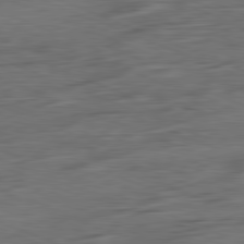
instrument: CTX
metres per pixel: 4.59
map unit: Ap
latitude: -81.9367
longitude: -83.6882
